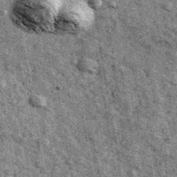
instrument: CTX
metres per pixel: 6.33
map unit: Ave
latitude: 40.0255
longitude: -107.0081
